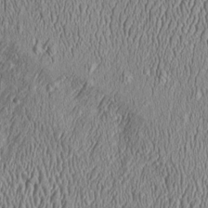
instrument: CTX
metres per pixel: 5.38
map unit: Htu
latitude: -6.8408
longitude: 157.2376
